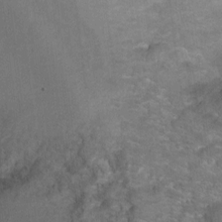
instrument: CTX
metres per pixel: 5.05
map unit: Ht
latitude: -5.0675
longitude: -36.2334
